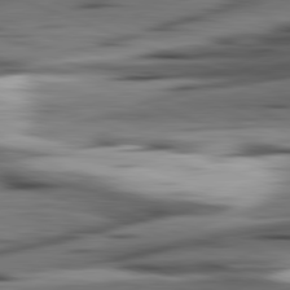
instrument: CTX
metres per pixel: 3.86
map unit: lApd
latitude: 81.8205
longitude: 127.5210
